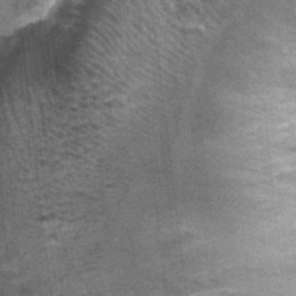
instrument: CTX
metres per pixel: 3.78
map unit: Nhu
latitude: 1.8772
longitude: -17.4048
